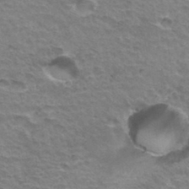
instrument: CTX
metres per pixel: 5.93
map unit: Hto
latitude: 35.3670
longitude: -43.7450
